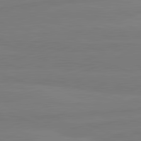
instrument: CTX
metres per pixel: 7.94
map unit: lApd
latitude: 81.7827
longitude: -179.1403
